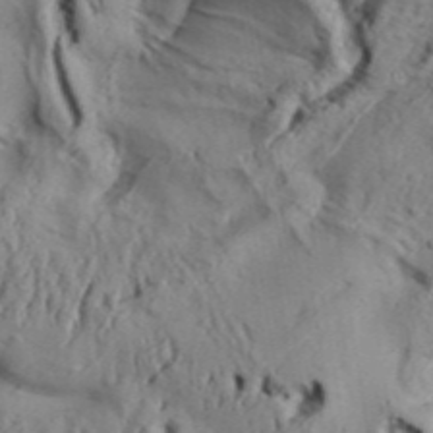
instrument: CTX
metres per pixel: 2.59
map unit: Aa
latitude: 32.9325
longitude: -136.3090
